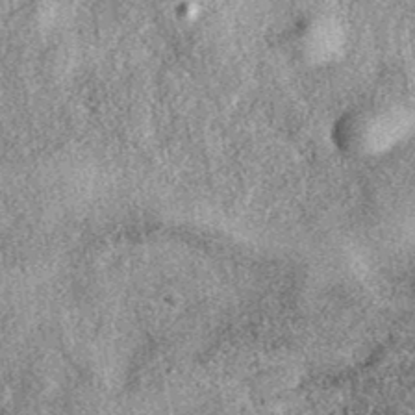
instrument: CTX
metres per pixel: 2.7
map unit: eAb
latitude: 39.2537
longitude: 106.9353
